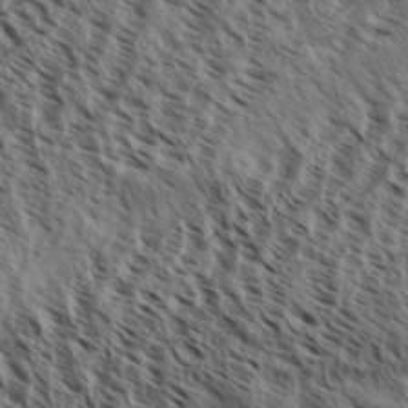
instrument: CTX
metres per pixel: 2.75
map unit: Aa
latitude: 31.4805
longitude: -137.8961
